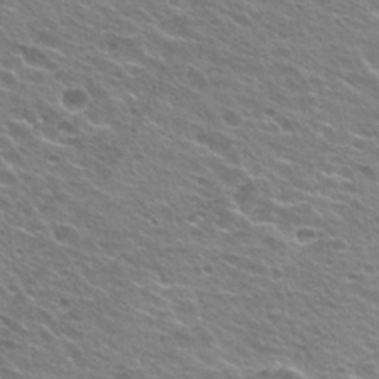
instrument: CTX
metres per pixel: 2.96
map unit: Hto
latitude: 24.6679
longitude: -30.6869
